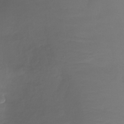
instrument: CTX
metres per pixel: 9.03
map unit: Nhu
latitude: -13.2754
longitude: -51.4237
